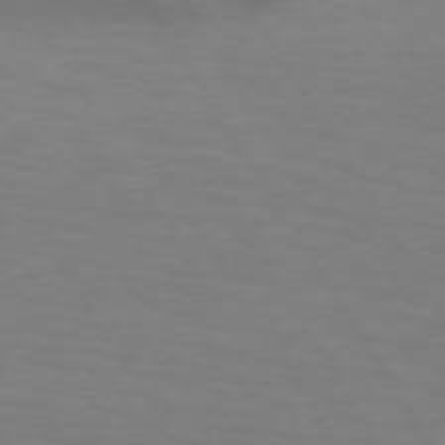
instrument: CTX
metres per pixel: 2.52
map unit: lApd
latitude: 73.7072
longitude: -53.3860
